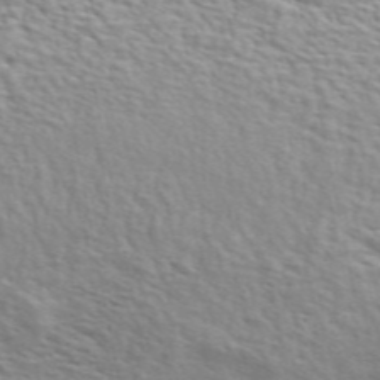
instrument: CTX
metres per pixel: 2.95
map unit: ANa
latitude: 48.8380
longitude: -74.4223
